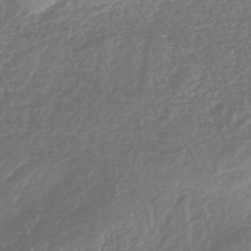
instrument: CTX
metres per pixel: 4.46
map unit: lHb
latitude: -40.2550
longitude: 73.2754
